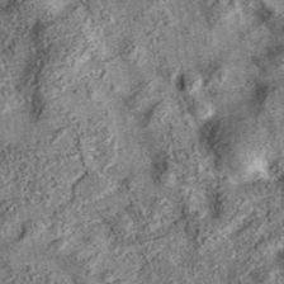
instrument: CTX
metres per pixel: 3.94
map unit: eAb
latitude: 36.2333
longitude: 107.3132
